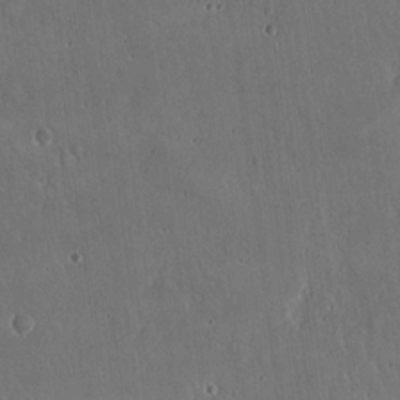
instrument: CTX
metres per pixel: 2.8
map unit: Hto
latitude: 16.9136
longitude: -59.3482
